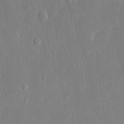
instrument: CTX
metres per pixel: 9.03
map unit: eHh
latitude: 13.1970
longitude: -70.1389
